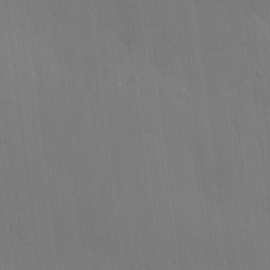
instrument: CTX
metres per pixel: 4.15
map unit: Hve
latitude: -9.5021
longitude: 175.5966
